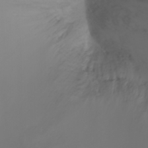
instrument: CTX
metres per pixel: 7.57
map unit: Htu
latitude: -5.5210
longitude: 138.1039
